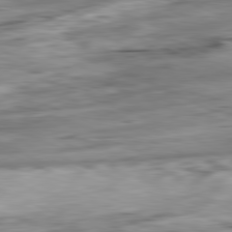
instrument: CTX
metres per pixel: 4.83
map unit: Ap
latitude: -81.8989
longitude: -81.4804
